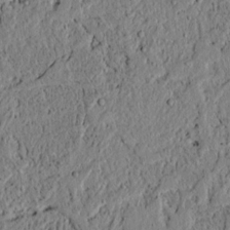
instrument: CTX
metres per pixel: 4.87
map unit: lAvf
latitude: 6.1956
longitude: 167.3699
